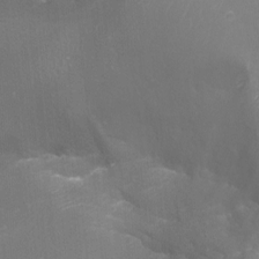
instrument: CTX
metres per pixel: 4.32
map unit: Aa
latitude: -8.0661
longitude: -72.0444
